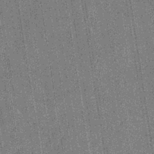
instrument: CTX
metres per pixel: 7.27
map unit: eHb
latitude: -40.3873
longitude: 82.3873
